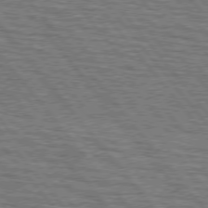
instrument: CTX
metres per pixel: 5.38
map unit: lApd
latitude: 75.8772
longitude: -76.1200
